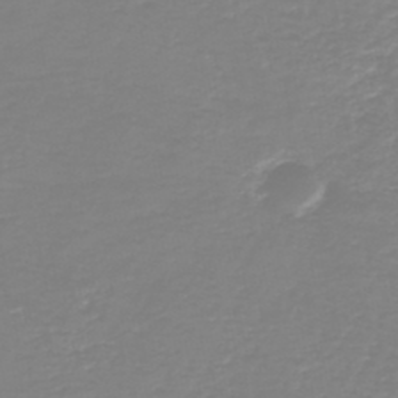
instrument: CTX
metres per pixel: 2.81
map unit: HNb
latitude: -45.2943
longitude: 54.0472
